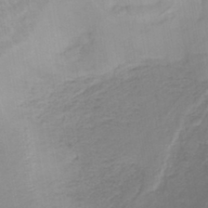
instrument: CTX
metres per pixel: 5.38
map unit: lHb
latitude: -41.3698
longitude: 59.3509
